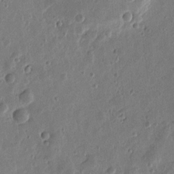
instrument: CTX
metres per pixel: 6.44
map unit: Htu
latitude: 0.0444
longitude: -177.8583
